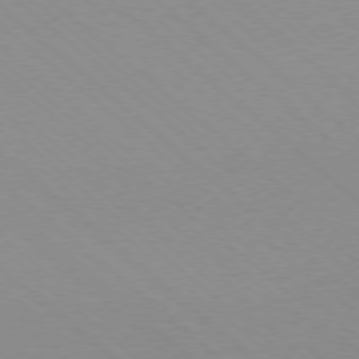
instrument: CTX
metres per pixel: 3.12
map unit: Ap
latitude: -77.9178
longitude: -90.8947
